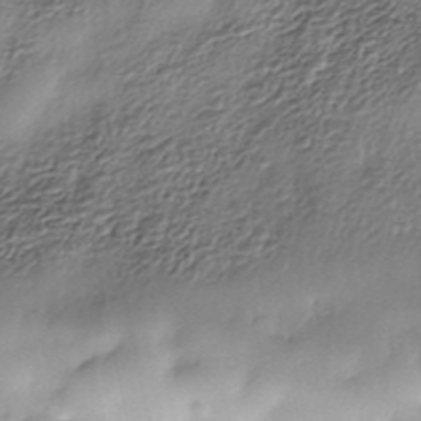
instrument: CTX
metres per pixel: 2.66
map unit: Nhe
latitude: -38.2551
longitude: -148.8947
